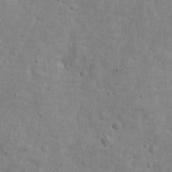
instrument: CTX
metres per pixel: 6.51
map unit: Htu
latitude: -3.6721
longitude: 156.8786
